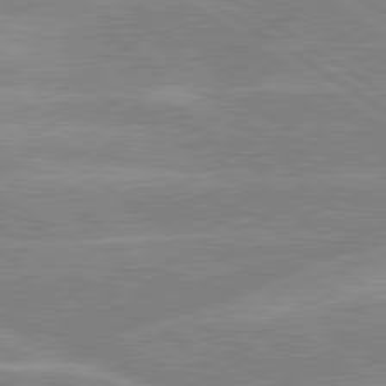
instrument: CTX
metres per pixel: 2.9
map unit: lApd
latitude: 80.0633
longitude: -122.1011
